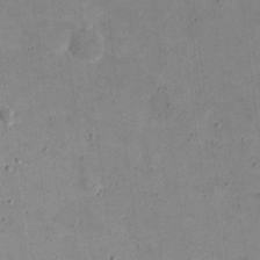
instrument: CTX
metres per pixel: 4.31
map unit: eHh
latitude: 21.7261
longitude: -66.5167
